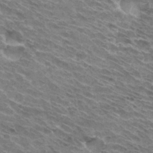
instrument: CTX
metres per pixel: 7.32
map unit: Hto
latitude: 31.8962
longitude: -44.4223
